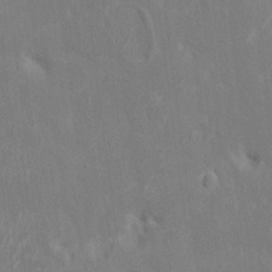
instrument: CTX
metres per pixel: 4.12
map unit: HNhu
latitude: 7.6127
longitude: -3.2915
